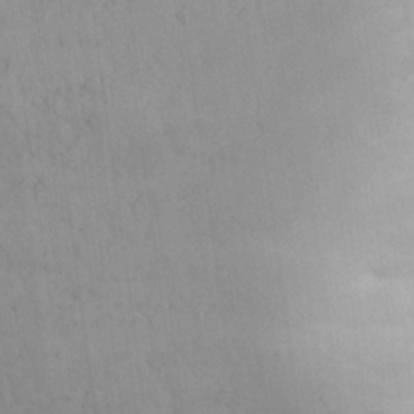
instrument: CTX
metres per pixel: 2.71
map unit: Aa
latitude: 25.2725
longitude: -137.1215
